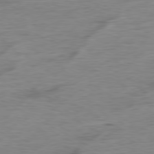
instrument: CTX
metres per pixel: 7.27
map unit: Ap
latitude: -79.9556
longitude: -83.6882
